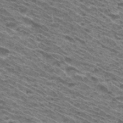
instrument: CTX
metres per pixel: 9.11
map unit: Hto
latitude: 30.4601
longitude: -45.1403
